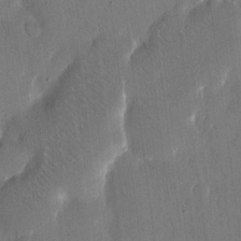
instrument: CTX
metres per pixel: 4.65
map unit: eHh
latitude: 15.4994
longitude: -69.6316
